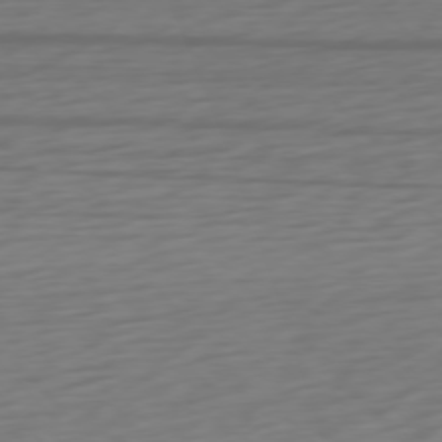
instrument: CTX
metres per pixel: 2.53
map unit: Ap
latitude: -77.0486
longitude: -78.8758
